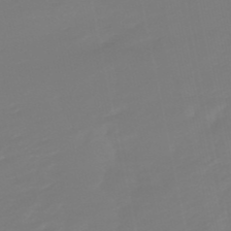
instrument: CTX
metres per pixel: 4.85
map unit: lHb
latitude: -49.8801
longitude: 80.0472
